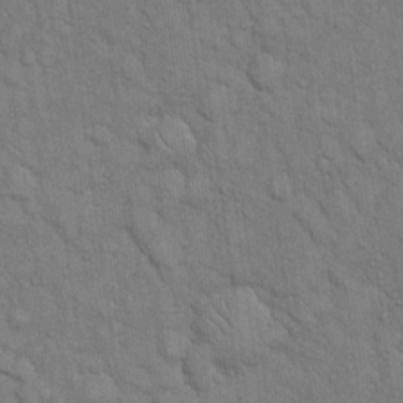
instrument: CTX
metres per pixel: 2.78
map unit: Hto
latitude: 15.4238
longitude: -56.2711
